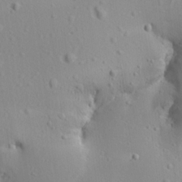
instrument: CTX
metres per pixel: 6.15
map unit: Aa
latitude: 12.6302
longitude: -143.1214
